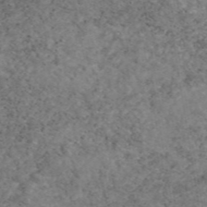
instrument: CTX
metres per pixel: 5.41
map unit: eAb
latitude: 47.3104
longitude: 115.4076
